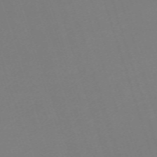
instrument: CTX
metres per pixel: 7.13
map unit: eHh
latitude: -62.8597
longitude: 51.5966
